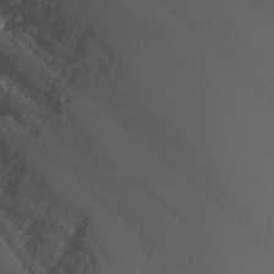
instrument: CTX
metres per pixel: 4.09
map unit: Nhu
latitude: -6.8408
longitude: -82.1388
